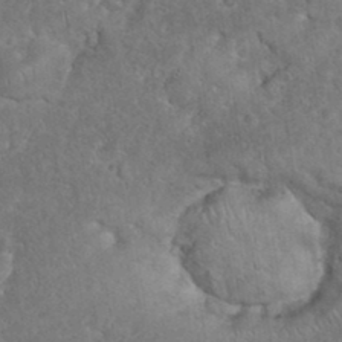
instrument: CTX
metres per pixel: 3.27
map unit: eHh
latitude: 35.9717
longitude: -63.3671
